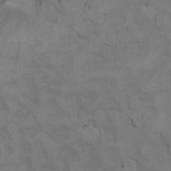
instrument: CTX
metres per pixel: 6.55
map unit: Ht
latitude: 11.6694
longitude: -33.0458
